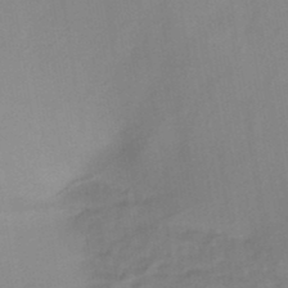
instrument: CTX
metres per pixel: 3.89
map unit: HNb
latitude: -46.5384
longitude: -39.1025
